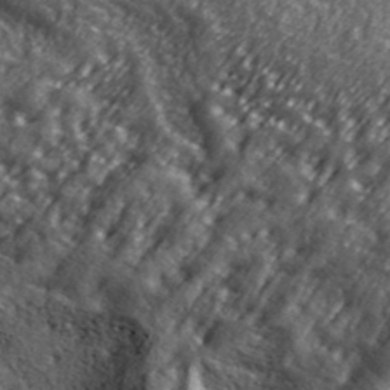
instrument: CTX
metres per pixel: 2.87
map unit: ANa
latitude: 40.4789
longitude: -90.1767
